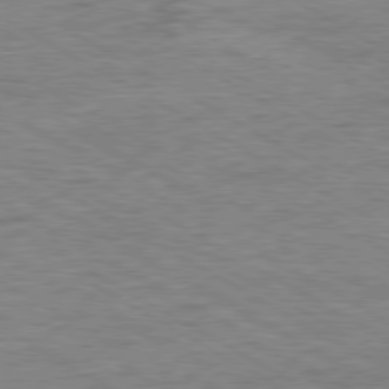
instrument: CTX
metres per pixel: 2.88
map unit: Ap
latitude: -80.4440
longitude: -77.4237
